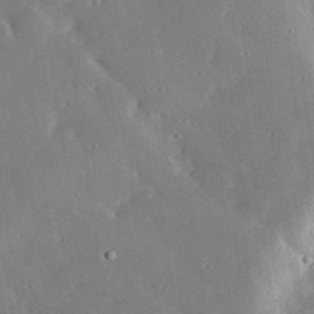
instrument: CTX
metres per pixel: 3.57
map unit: lHvf
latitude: 33.0270
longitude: -83.9717
